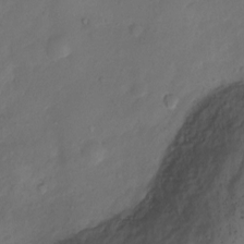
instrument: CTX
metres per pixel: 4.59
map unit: Ht
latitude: 0.1200
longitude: -34.8758
